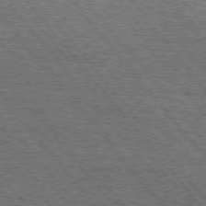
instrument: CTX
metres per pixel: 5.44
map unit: Hpe
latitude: 75.2159
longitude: -139.9150
